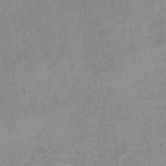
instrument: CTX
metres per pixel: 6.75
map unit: eHb
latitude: -35.9367
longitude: 73.3887
